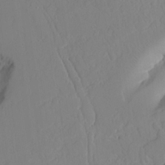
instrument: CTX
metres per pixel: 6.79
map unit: Aa
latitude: 24.3656
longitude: -131.8206
